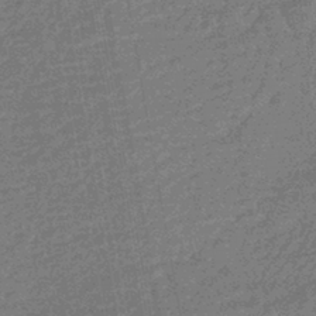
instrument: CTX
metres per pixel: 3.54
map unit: HNhu
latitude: -43.5210
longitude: 99.3509
